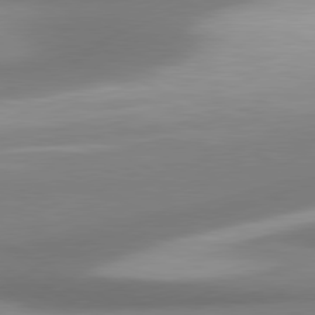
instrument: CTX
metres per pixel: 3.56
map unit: lApd
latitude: 80.3467
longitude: 178.1039
